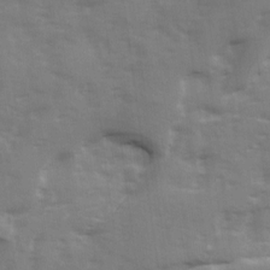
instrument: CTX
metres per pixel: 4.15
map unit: Ave
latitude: 12.6491
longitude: -102.8380
